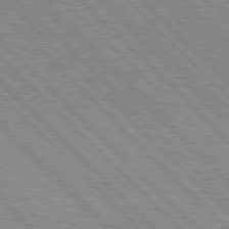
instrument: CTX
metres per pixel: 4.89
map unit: lApd
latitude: 76.7246
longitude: -73.8206
